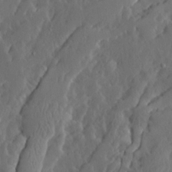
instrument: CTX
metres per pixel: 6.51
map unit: Ave
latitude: 13.8206
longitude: -135.3292
